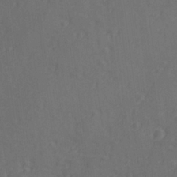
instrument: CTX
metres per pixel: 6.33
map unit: lAvf
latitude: -9.8233
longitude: -121.0459
